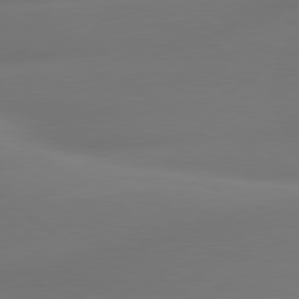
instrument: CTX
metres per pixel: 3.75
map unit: lApd
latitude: 80.6113
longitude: -164.0822
